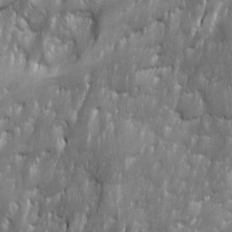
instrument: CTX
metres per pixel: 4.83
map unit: Ave
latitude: 15.7261
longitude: -134.8002
